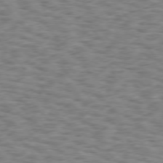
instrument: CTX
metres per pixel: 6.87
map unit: Hpe
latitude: 75.7261
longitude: -135.8583
